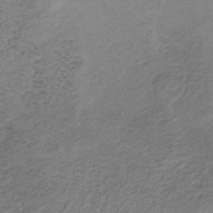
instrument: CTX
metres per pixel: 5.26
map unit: HNb
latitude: -33.5399
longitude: 63.0675
